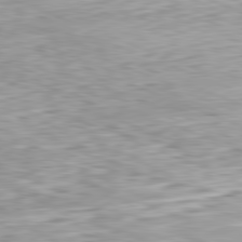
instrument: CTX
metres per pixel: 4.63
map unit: Ap
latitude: -81.9745
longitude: -70.2900
